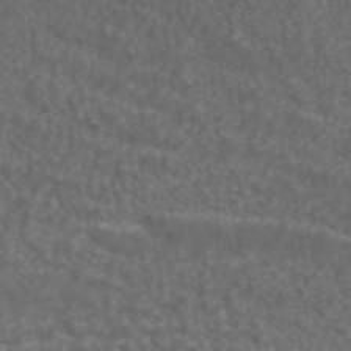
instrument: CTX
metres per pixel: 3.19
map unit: ANa
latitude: 43.0459
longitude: 24.0283
